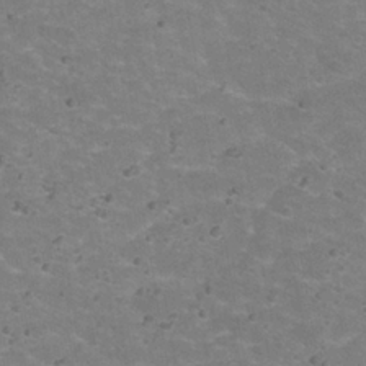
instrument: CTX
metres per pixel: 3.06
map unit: Hve
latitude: -30.7085
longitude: 95.5966
